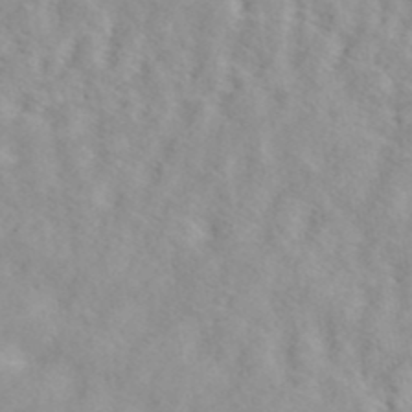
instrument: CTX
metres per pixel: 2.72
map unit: ANa
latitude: 40.4789
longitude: 28.7841
